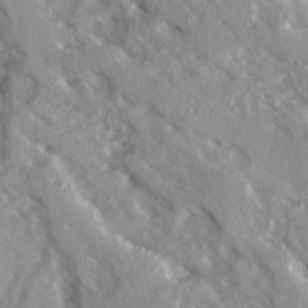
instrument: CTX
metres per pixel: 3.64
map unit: Ave
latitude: 15.1215
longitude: -131.1970
